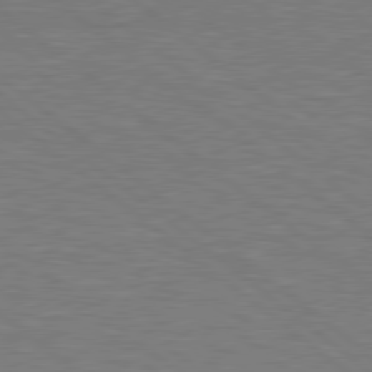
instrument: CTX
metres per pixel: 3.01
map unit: Hpe
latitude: 78.8191
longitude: -153.1214
